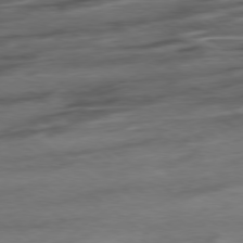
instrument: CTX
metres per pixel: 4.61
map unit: Hpe
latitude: -78.8975
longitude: -19.4237
